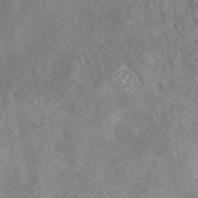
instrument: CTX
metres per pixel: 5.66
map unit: eAb
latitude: 42.5924
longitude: 109.2187
